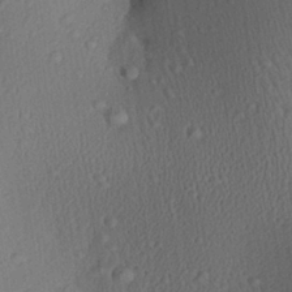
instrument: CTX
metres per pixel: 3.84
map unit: Aa
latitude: 27.3104
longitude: -137.5749
